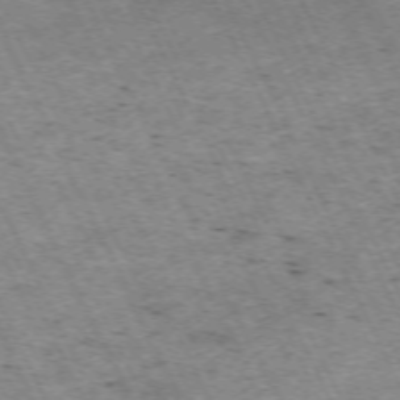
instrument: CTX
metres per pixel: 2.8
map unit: Hpe
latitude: -70.8219
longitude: 11.4077
